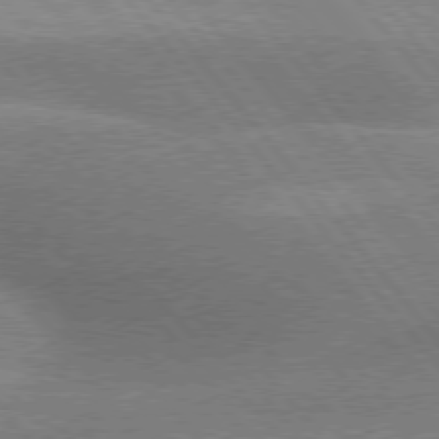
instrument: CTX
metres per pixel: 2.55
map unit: lApd
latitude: 76.0444
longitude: -61.5182
